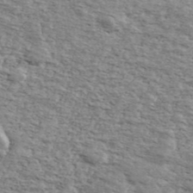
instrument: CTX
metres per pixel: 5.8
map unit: Ave
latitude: 41.2159
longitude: -109.8394
